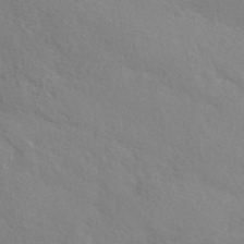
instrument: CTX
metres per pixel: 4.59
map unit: ANa
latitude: 41.8772
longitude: 53.9178
